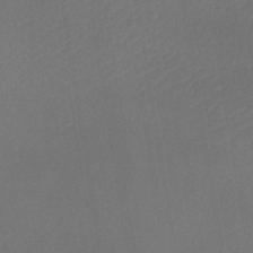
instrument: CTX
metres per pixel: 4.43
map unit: lHb
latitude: -38.8030
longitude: 73.8989
